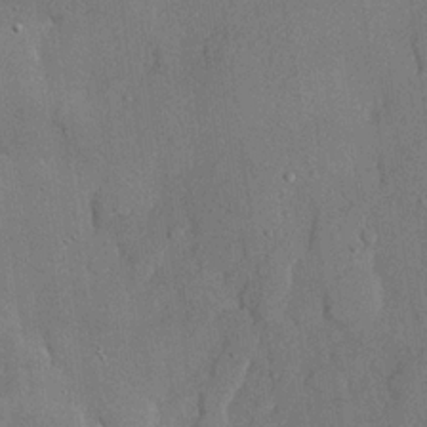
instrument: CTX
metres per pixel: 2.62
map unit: lHvf
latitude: 21.3671
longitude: 145.3699
